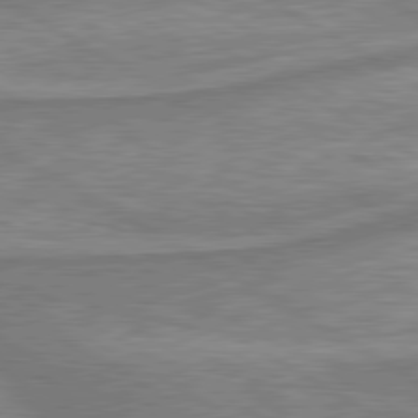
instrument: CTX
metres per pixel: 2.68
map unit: lApd
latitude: 80.2900
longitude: -178.0633
